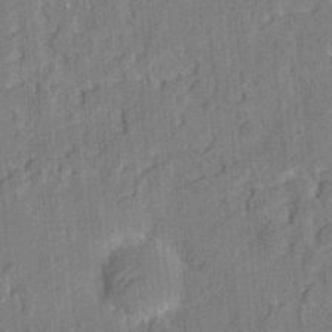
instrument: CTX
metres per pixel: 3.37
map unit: eHh
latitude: 7.2726
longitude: -75.7450
